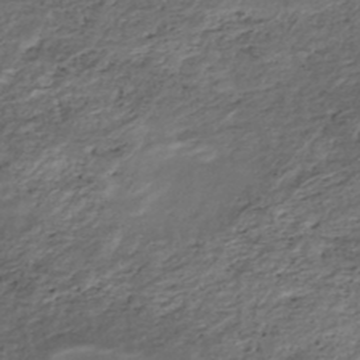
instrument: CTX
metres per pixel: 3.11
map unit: HNhu
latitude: -46.7085
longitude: 28.5385
